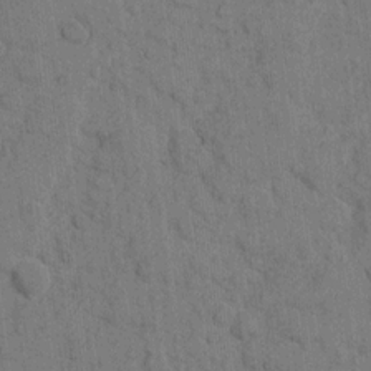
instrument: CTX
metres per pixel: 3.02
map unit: eHh
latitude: 10.0255
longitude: -66.1766
